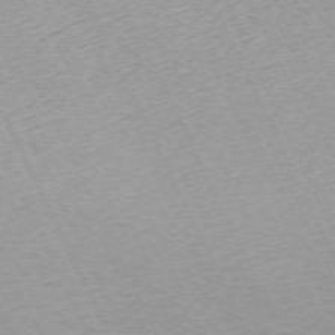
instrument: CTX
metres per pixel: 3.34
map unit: Hpe
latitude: -70.2929
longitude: 15.4077
